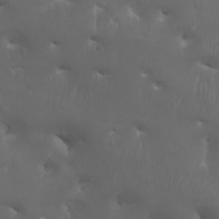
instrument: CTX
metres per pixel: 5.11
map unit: Htu
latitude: -6.6896
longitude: -75.9528
